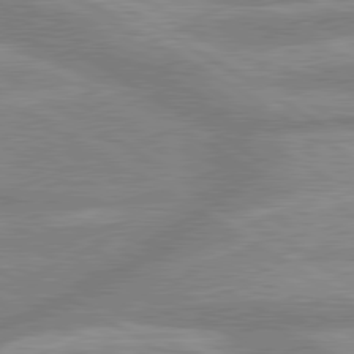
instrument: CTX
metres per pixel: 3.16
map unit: lApd
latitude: 80.0255
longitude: -165.4049
